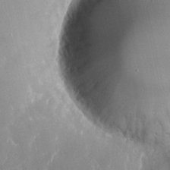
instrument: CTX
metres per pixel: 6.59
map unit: Nhu
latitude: -23.2376
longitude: -72.7247
